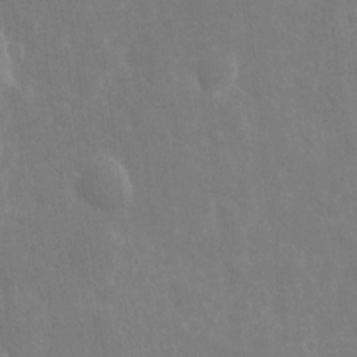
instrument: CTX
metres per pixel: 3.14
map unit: eHh
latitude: 8.5168
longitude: -71.3859
